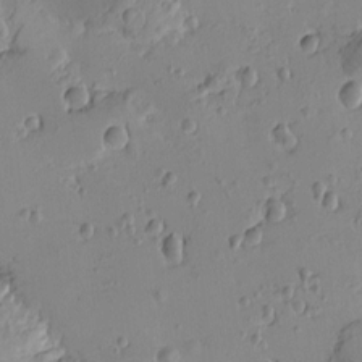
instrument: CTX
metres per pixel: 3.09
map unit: Htu
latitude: -2.9919
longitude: -175.8961
